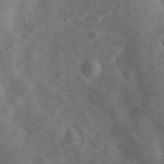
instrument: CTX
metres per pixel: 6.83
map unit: eHh
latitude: 24.7246
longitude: -67.7449
